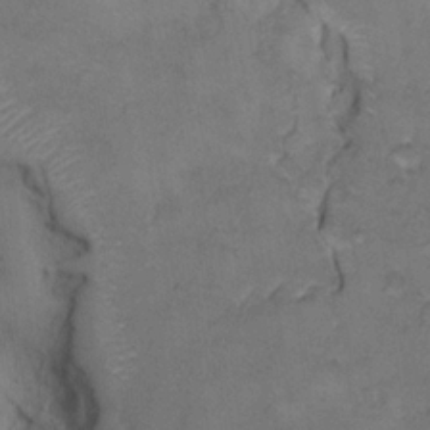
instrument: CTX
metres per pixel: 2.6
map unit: Hto
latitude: 9.1970
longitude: -60.4979
